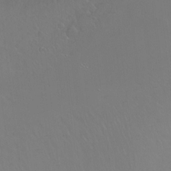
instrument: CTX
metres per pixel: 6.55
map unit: Ht
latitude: -6.0283
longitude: -35.0269
